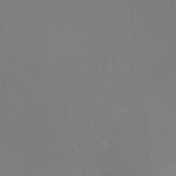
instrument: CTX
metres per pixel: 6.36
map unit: Aa
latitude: -7.8233
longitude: -78.6302
